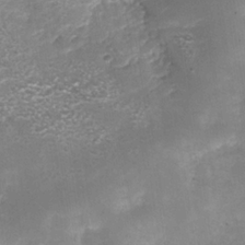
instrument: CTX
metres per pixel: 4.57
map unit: Nhe
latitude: -35.5021
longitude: -145.2537
